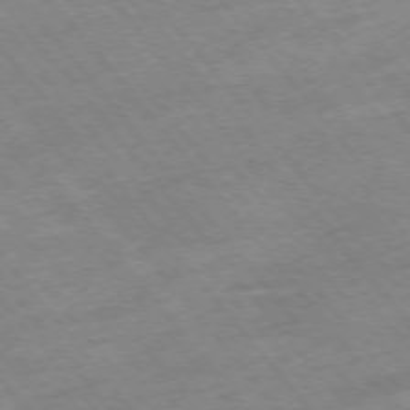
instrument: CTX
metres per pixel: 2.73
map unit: Hpe
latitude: -75.7856
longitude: -17.0647
